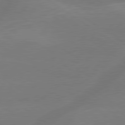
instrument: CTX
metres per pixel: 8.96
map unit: lApd
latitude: 79.6505
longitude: -142.0822
